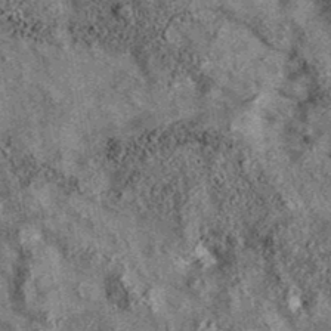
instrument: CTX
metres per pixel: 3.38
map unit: eAb
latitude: 36.2522
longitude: 108.2361
